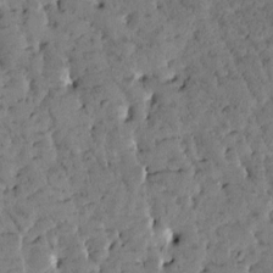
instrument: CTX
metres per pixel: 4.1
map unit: Htu
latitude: -2.9163
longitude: 176.1984
